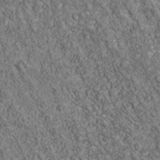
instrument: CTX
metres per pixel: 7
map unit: Nhu
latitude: -39.5966
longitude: -84.1389
